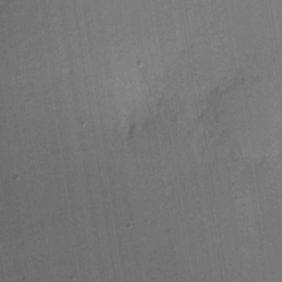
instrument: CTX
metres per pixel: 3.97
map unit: eHh
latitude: 4.4412
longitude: -69.5749
